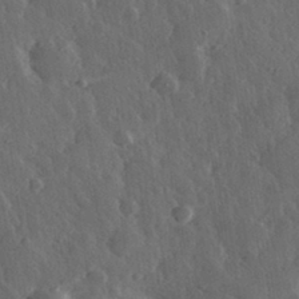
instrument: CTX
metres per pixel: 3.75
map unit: eHh
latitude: 31.0837
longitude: -79.4994
